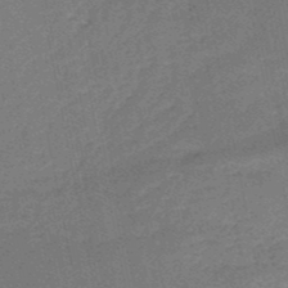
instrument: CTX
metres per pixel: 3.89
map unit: HNb
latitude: -51.2187
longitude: -40.6490
